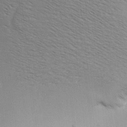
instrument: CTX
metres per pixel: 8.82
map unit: Aa
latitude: 9.8206
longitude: -142.3090
